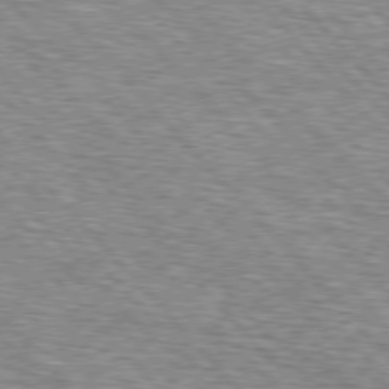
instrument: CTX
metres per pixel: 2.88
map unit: lApd
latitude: 76.8947
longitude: -74.4979
